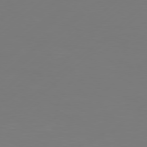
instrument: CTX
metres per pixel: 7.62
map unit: Hpe
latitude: 76.0822
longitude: -131.2915
